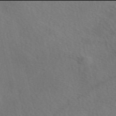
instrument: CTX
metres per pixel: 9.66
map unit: eAb
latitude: 49.9906
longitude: 117.1431
